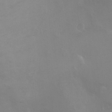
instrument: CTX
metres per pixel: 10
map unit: Ht
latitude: -5.0108
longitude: -18.9891
